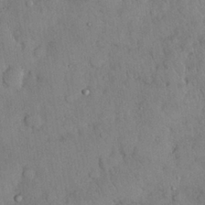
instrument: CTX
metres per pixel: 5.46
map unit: Nhu
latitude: 27.9906
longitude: -69.2537
